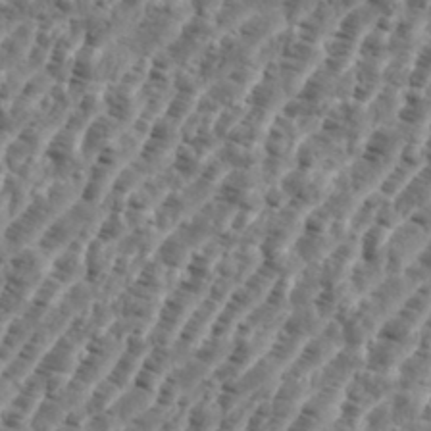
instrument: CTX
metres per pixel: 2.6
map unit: eHh
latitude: 35.8016
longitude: -135.7449
